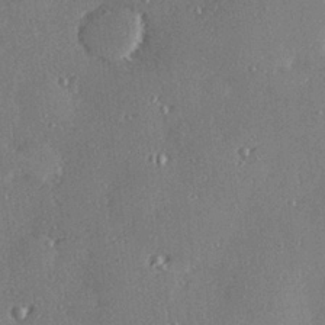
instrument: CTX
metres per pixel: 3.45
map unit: Hve
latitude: 28.5168
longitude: -91.3482
